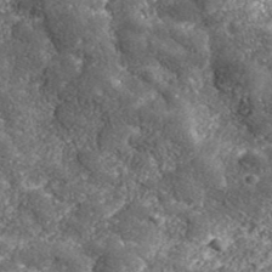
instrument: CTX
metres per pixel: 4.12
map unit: eHh
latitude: 42.6491
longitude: -90.1956
